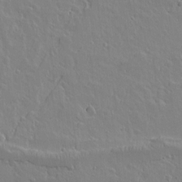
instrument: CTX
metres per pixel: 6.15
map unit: lAvf
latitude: 14.5546
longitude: -126.0822
